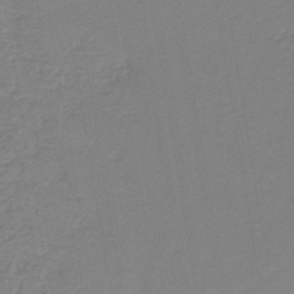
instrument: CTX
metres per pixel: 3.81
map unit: HNb
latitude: -40.5385
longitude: 51.1620
